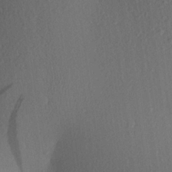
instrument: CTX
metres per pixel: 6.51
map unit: Aa
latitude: 22.9703
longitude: -147.2159
